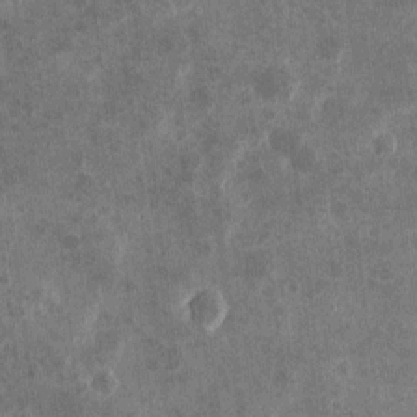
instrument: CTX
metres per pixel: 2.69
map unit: eHh
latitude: 4.3845
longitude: -71.5560
